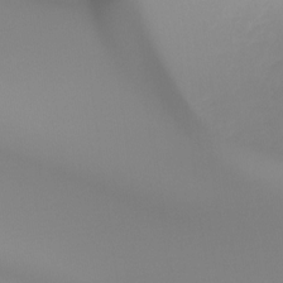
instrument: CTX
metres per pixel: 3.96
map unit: Ht
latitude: -16.7652
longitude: -46.2712
